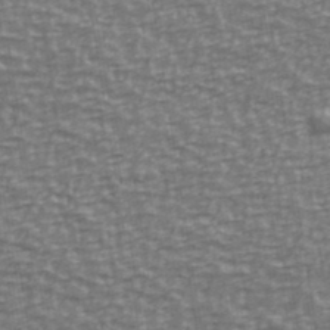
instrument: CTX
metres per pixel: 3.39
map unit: Ave
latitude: 40.6679
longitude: -113.4426
